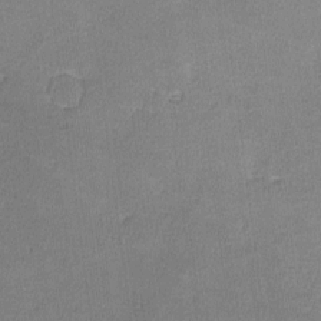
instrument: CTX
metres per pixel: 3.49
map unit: lHvf
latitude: -11.2187
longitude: -100.6680
